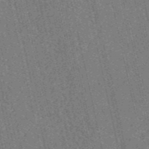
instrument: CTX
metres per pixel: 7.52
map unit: HNb
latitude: -53.9745
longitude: -37.9528
